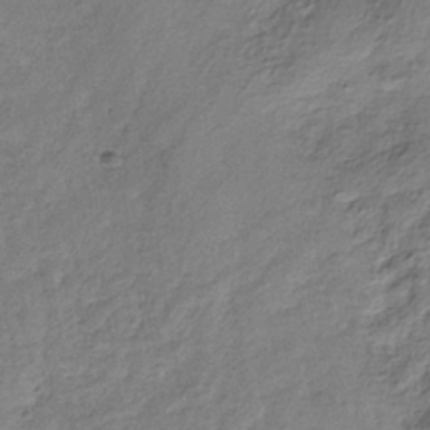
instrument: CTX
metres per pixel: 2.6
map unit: HNhu
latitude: -38.9542
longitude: 107.2754
